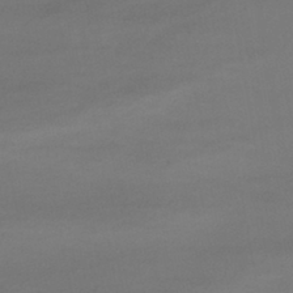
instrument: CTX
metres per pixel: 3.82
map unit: HNhu
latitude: -43.5966
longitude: 102.8975
